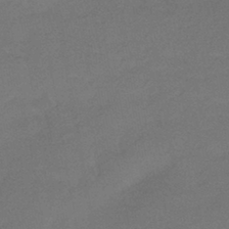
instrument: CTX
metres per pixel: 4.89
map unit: HNhu
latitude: -41.7100
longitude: 92.5574
